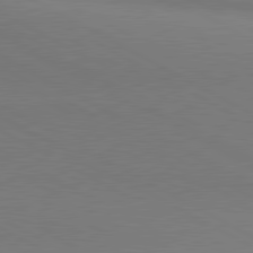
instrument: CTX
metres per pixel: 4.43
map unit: lApd
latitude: 80.8380
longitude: 155.1620
